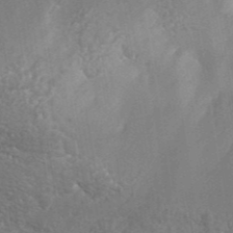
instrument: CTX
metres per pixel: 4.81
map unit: ANa
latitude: 41.5371
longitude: 26.5762
